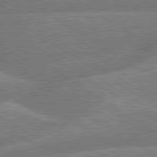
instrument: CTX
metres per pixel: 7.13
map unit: lApd
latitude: 79.9528
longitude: -157.8961
